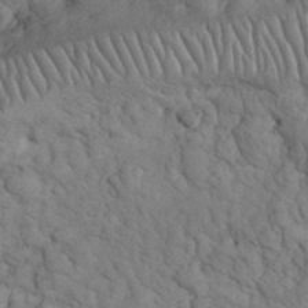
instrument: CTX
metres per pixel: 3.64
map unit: eHh
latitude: 32.7624
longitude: -66.5167
